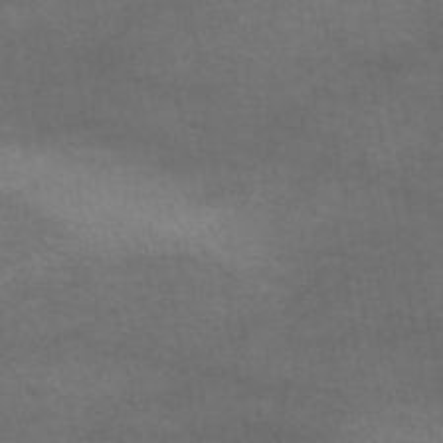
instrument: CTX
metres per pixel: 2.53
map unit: eAb
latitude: 44.3656
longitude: 103.8422
